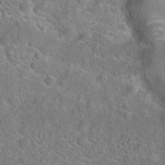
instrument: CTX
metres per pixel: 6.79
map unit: Hto
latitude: 19.4426
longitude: -51.5938
